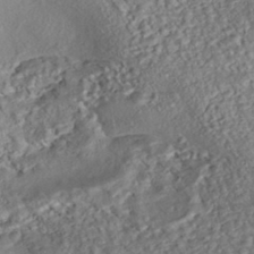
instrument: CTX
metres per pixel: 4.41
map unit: eHh
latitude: -43.4643
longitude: 121.4265
